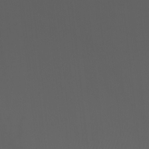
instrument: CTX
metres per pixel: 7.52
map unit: Htu
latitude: -6.8597
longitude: -68.2333
